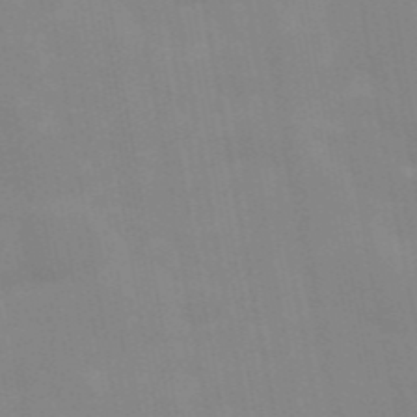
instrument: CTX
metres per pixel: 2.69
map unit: Hve
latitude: 30.8191
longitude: 150.1039
